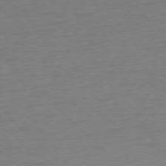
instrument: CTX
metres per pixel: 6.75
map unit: Ap
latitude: -76.9353
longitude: -57.6504
